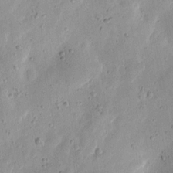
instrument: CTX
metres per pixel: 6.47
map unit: eHh
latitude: 7.9150
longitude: -71.8772
